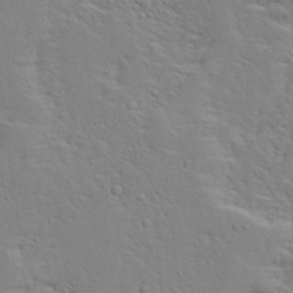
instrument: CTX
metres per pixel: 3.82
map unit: Ave
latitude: 13.3104
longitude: -135.5749
